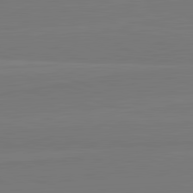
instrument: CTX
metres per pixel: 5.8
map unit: lApd
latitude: 82.2522
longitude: 164.7841
